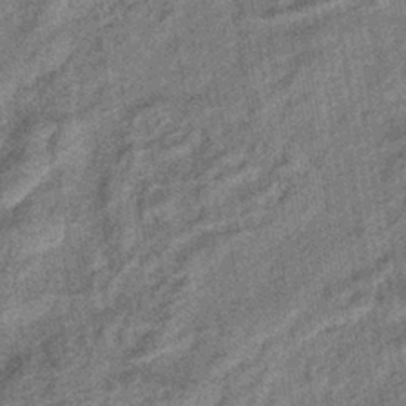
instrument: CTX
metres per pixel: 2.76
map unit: eHb
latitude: -39.5588
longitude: 79.1431
